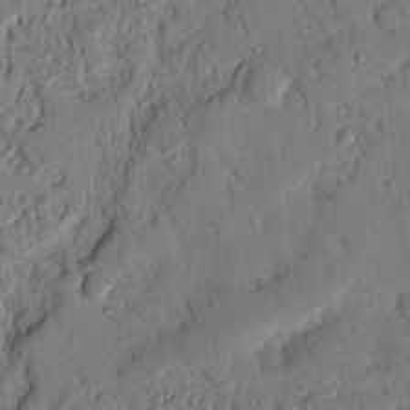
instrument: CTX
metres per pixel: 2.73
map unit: Nhu
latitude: 19.5182
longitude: -78.1578
